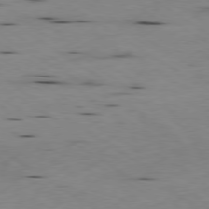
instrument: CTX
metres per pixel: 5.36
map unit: Ap
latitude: -79.6910
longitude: -100.7246
